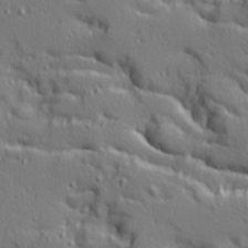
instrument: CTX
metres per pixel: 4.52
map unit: Ave
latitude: 10.5735
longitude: -101.8583
